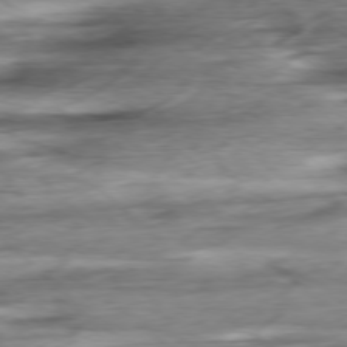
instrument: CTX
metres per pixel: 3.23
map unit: Ap
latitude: -78.3117
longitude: -71.5182
